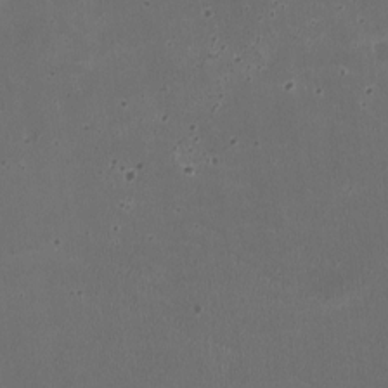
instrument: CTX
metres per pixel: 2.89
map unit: HNhu
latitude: -2.7463
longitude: -3.1025
